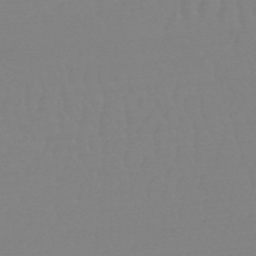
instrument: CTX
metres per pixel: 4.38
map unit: HNb
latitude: -49.0109
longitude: -50.4601
